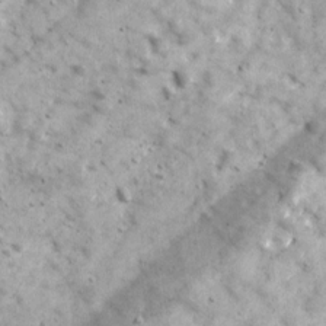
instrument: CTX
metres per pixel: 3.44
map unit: Ave
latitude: 17.3293
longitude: -133.8394
